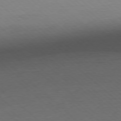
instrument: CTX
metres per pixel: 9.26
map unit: Ap
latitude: -78.2550
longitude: -97.5938
